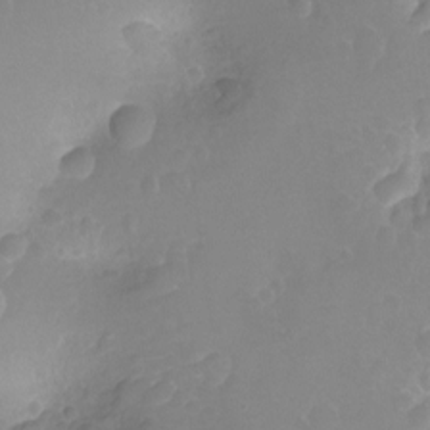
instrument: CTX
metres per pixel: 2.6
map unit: Nhu
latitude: -15.2565
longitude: -25.8394
